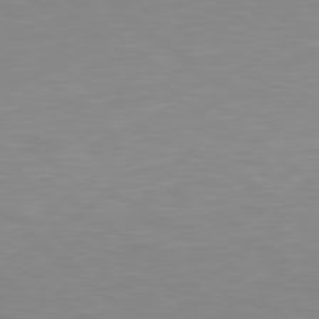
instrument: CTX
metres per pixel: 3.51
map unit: Hpe
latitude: 78.4790
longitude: -172.9891
